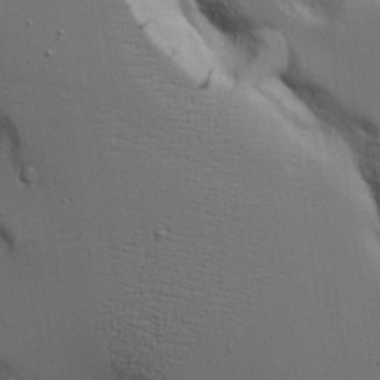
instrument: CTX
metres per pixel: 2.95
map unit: Aa
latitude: 19.2537
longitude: -126.4223
